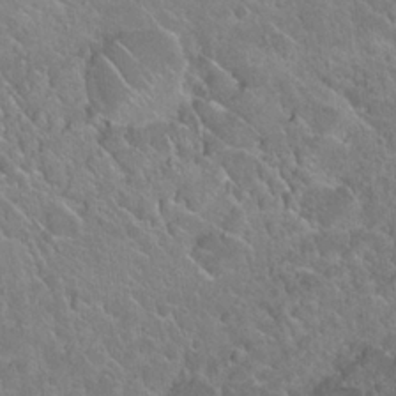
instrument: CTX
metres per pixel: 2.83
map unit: Nhu
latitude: 24.4790
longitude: -60.0633
